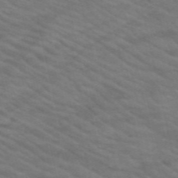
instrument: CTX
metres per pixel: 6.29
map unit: HNb
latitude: -53.1242
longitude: -44.8947
